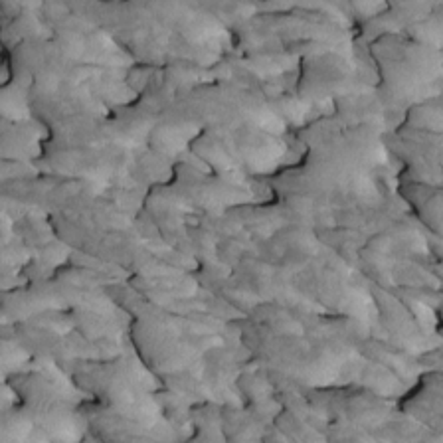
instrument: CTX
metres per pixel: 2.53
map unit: Htu
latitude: 1.8394
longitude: 143.9556
